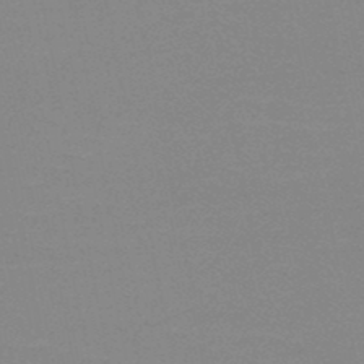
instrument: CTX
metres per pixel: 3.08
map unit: HNb
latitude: -48.8597
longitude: -49.4237
